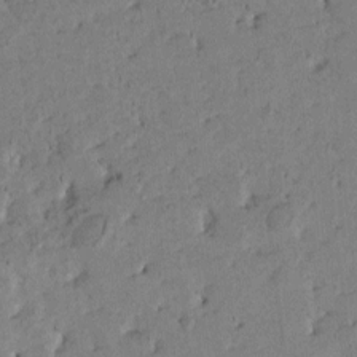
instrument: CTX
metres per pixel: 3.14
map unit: Htu
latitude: -1.5588
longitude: 175.7099
